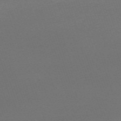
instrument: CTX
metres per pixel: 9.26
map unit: eHh
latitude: -63.8233
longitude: 52.1416
